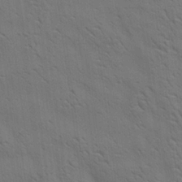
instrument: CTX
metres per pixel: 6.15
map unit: Aa
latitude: 22.1956
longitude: -140.5923
